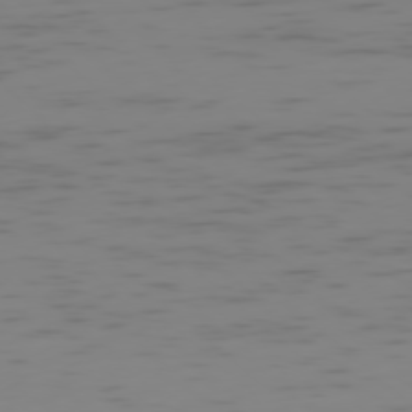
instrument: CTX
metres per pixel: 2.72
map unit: Ap
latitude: -77.9556
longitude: -64.3089
